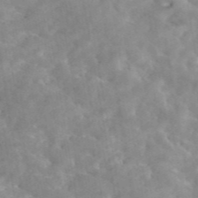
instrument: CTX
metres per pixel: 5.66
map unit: eAb
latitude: 45.0269
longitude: 126.3684
